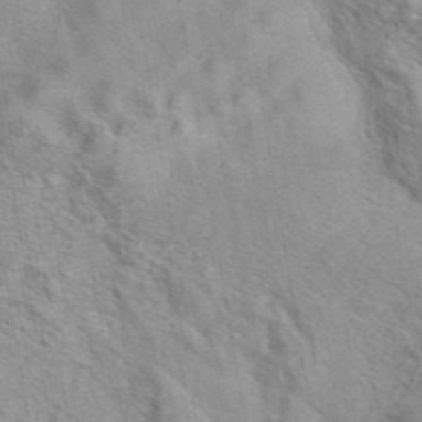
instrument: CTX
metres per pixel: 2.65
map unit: eAb
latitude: 41.7449
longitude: 107.5966
